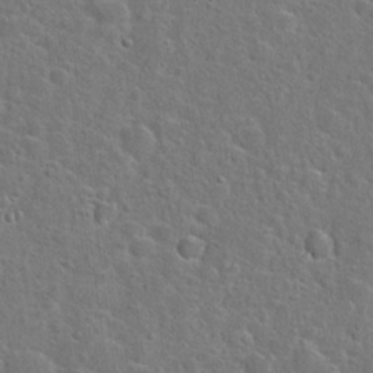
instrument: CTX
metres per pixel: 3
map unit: Hto
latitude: 23.4993
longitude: -46.4412
